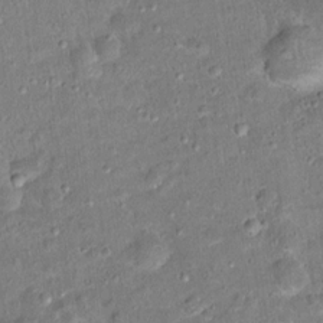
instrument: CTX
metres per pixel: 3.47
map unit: Ht
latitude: 14.8947
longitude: -40.9513
